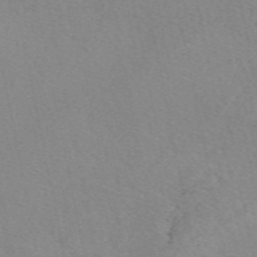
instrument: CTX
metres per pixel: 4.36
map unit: eAb
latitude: 50.2522
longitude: 108.3873
